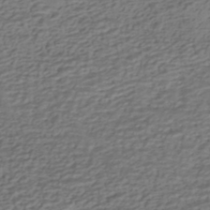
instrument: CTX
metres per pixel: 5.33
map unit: HNhu
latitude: -42.7274
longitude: 101.2942
